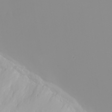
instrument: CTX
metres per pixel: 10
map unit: Nhu
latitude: -0.1228
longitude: -75.5560
